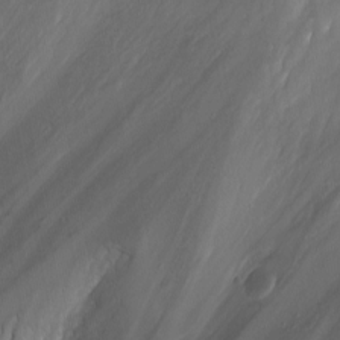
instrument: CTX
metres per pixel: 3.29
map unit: eHh
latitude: -6.1039
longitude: -77.6694
